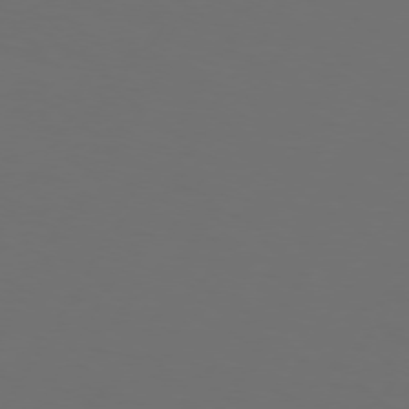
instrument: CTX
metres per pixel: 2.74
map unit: Hpe
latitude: 74.3278
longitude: -125.4804
